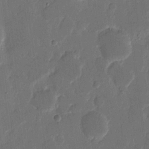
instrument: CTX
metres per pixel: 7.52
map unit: eHh
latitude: 9.3482
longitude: -68.8191
